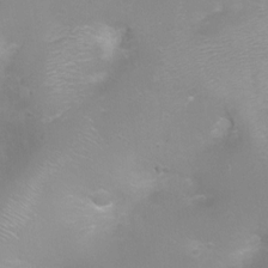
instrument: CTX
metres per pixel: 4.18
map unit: Ht
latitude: -8.6707
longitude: -20.7813
